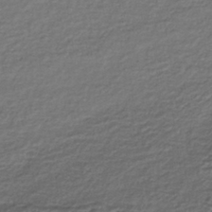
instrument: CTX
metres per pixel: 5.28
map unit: lHb
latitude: -35.7855
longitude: 61.6344
